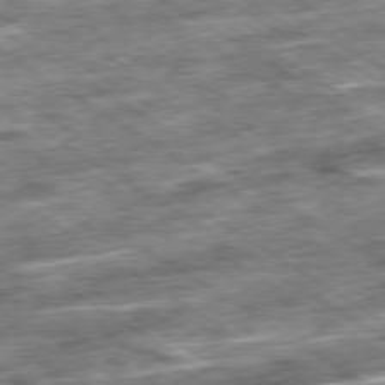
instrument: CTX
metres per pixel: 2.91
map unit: Ap
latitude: -79.7288
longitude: -51.2537
